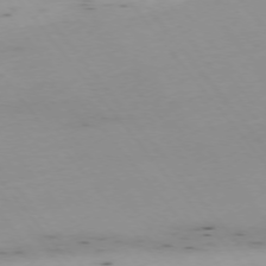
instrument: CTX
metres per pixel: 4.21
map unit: Hpe
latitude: -75.1243
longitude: 3.9367
